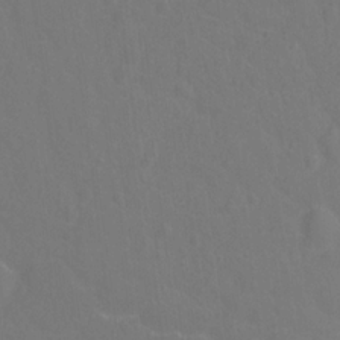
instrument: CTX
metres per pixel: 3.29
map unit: Hto
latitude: -2.8030
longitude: -34.6112
